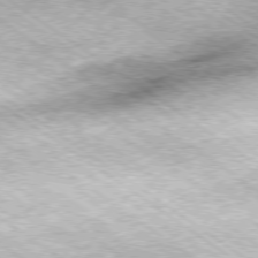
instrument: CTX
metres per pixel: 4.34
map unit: Hpe
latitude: -79.3509
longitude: 7.8989
